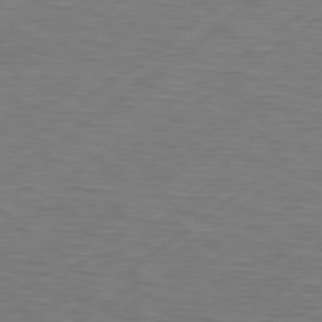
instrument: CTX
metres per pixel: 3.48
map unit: Hpe
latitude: 79.1026
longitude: -120.2523
